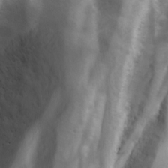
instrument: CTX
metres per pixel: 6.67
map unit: Ave
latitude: 11.2348
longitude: -104.7058
